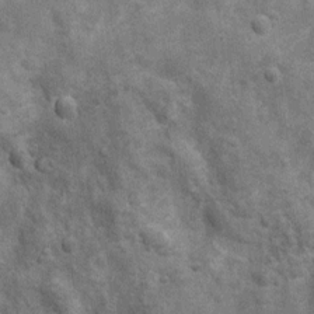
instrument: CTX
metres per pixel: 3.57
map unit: Nhu
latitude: 6.8947
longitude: -22.9325
